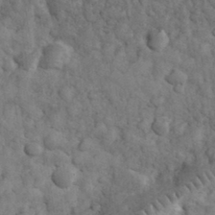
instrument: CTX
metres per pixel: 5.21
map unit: eHh
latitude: 32.8380
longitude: -68.5357
